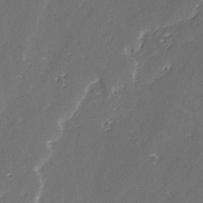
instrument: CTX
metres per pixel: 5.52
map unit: lAvf
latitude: -3.1053
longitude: -106.5924
